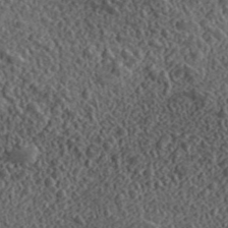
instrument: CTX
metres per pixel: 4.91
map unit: lHvf
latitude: 42.1389
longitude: -88.7058
